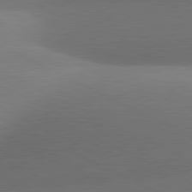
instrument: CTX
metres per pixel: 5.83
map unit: lApd
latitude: 81.3482
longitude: 134.7841
